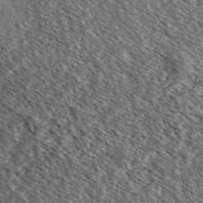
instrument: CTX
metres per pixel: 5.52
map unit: Ave
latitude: 37.0648
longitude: -109.6316
